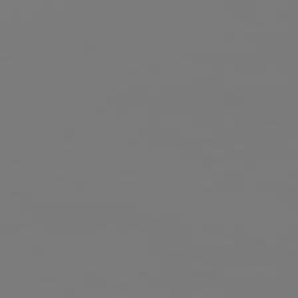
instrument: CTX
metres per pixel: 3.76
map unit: Hpe
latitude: 75.6694
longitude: -127.5560
